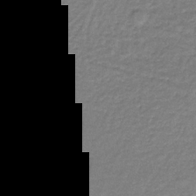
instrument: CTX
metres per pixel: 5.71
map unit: lHb
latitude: -35.7100
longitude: 62.0850
